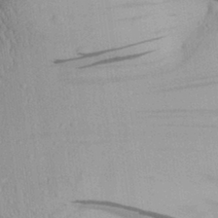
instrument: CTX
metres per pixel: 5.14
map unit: Aa
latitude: 30.1767
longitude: -137.3482
